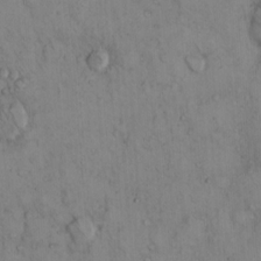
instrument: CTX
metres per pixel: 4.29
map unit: Hto
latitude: 12.4412
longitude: -59.2537
